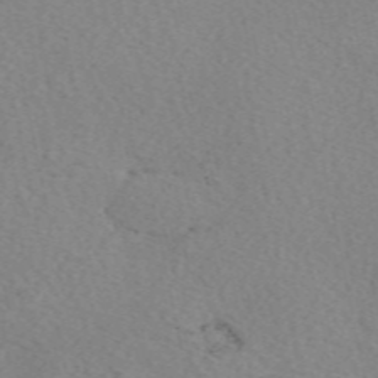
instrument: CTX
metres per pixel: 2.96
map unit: eAb
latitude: 49.8205
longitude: 107.4266
